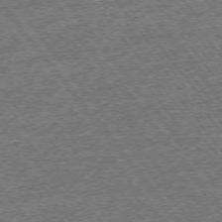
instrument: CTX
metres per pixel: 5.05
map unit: Ap
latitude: -74.9164
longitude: -88.1767
